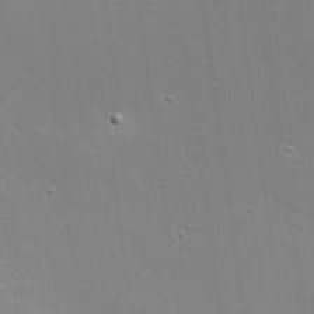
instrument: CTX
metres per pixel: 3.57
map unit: Hve
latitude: 25.0836
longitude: -93.8583
